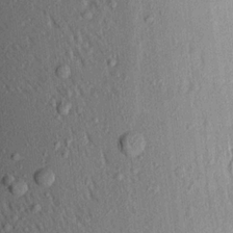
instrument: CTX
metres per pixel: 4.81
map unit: Aa
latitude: 17.0270
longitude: -148.0444
